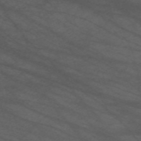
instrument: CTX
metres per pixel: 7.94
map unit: Nve
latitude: -59.8989
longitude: 61.6911
